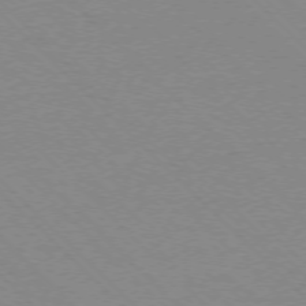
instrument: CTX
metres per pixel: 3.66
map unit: Ap
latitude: -76.8219
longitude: -85.0270
